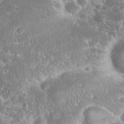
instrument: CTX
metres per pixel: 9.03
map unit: eHh
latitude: 36.5735
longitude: -61.2348
